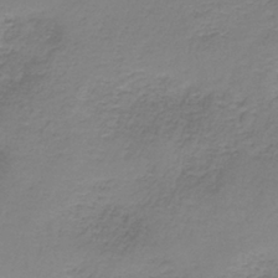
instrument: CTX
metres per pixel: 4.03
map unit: HNb
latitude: -35.8989
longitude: 53.6532
